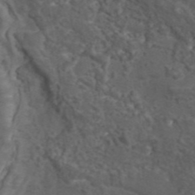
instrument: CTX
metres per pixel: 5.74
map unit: eAb
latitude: 43.8017
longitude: 105.6722
